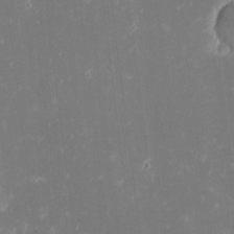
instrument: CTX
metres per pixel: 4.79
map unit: eHh
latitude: -2.2550
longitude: -86.6112
